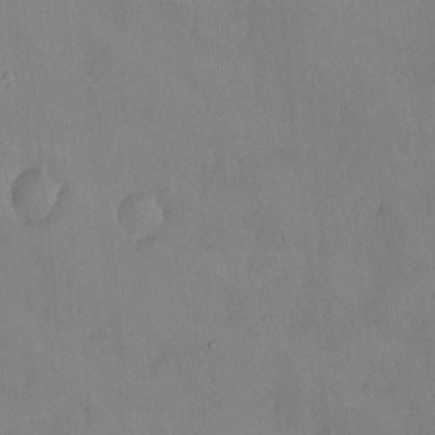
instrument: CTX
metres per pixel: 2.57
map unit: HNhu
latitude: 6.1956
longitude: 0.1417
